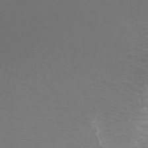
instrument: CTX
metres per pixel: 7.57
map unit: Ht
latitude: -4.1416
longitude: -26.5357
